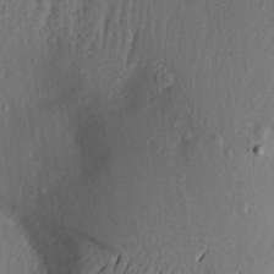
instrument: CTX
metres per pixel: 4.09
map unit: Aa
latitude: 18.8002
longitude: -143.1403
